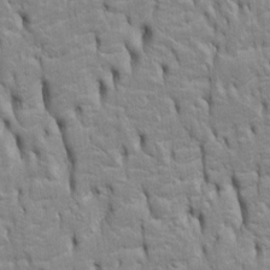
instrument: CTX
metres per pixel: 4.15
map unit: Htu
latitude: -5.1809
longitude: 151.2942
